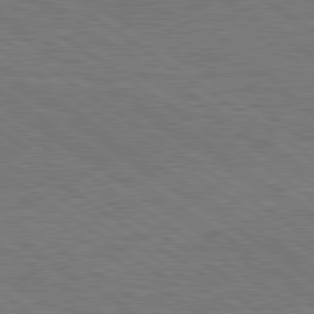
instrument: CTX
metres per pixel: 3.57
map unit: lApd
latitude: 79.7072
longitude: 166.0850
